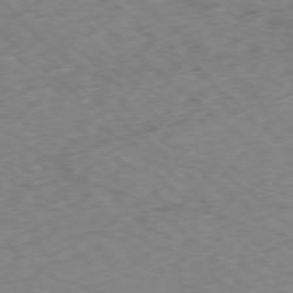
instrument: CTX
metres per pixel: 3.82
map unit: Ap
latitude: -77.7478
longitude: -78.6302
